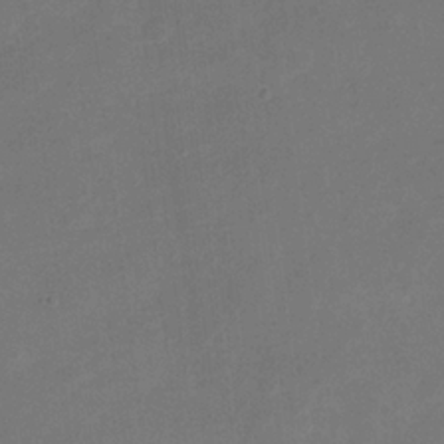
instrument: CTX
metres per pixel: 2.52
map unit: Nhu
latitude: -17.5399
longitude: -56.5356
